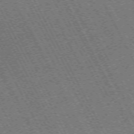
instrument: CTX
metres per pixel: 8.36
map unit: Hpe
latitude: -71.6155
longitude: 10.7652
